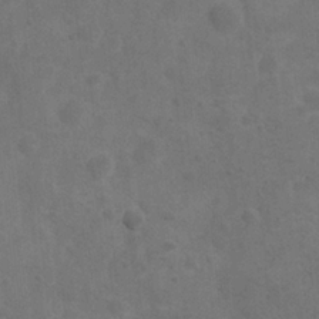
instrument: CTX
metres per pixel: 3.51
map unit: Nhu
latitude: 6.9892
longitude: -24.3845
